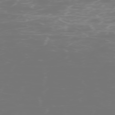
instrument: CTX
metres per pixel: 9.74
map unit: Hpe
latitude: -73.5399
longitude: 4.2361
